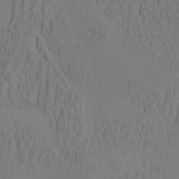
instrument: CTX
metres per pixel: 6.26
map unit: eHh
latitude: -2.8030
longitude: 16.2173
